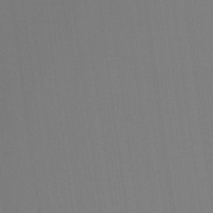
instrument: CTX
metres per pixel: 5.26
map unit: Nhu
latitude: -11.0864
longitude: -75.3671
